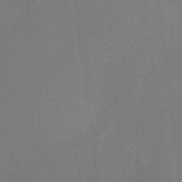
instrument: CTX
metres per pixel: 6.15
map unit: Ht
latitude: -10.3117
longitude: -23.9528
